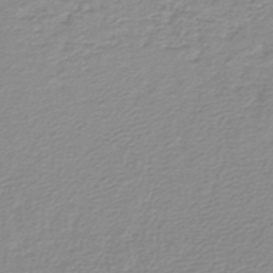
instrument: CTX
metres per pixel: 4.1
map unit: lHb
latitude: -46.7085
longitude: 64.4629
